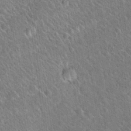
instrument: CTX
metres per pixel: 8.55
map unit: Hto
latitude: 21.1026
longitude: -51.8394
